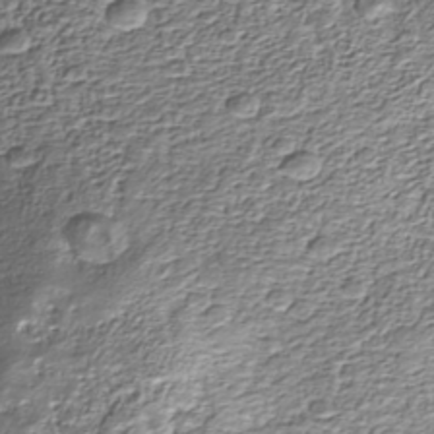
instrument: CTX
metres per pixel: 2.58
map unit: Nhu
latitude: -40.1228
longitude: -86.0444
